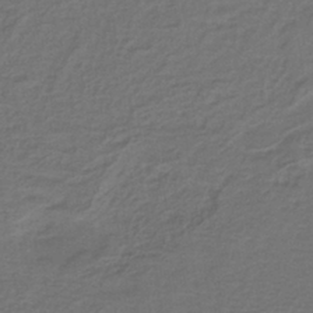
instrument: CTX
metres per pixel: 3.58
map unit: lHb
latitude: -38.9920
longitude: 58.0094
